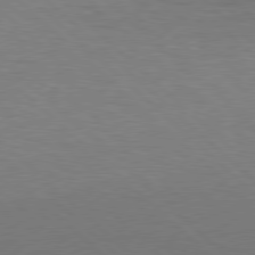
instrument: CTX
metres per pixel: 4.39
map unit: Hpe
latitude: 78.1200
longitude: -149.7450
